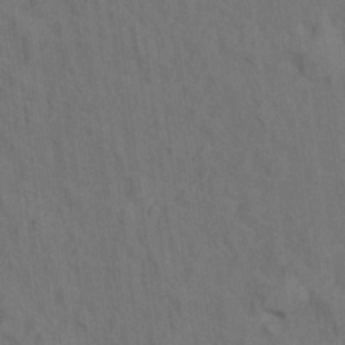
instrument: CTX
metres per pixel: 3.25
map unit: Hto
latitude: 15.0459
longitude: -36.0633
